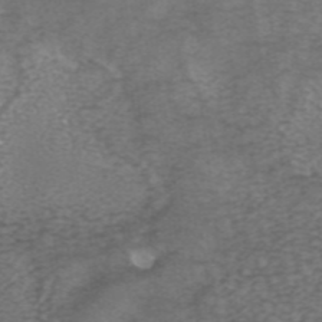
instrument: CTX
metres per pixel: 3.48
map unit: ANa
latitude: 42.3089
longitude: 25.8422
